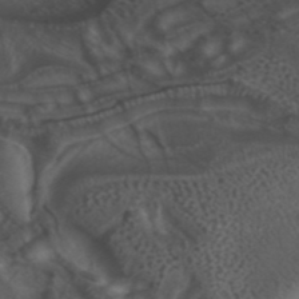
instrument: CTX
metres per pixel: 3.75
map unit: ANa
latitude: 43.3104
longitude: 23.8045
